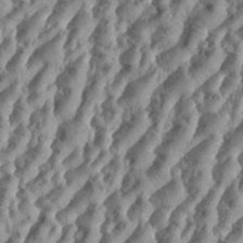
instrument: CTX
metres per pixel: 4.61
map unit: eHh
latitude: 34.5923
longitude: -136.7813
